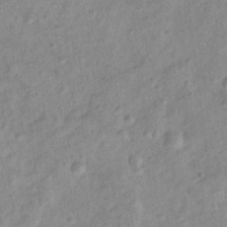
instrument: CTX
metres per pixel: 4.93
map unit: Ht
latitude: 12.0633
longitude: -39.1025
